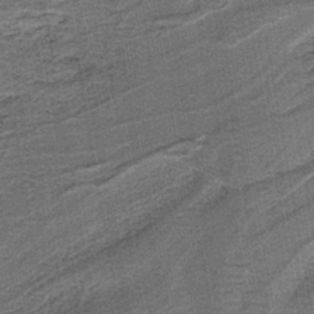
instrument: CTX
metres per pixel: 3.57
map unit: lHb
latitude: -39.5966
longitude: 52.7274
